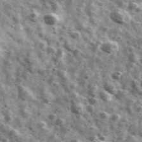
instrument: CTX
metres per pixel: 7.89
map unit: Ave
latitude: 41.1592
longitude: -106.4601
